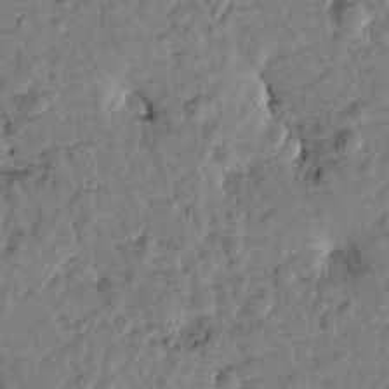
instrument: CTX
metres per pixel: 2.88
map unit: Htu
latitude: 0.6301
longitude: -179.9528
